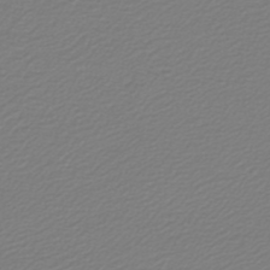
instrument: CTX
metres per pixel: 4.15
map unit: lHb
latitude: -46.6707
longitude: 59.8422
